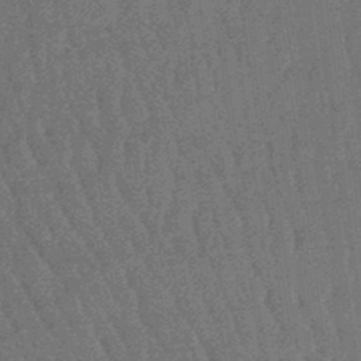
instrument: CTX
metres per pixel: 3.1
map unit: lHb
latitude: -44.7085
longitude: 66.5763
